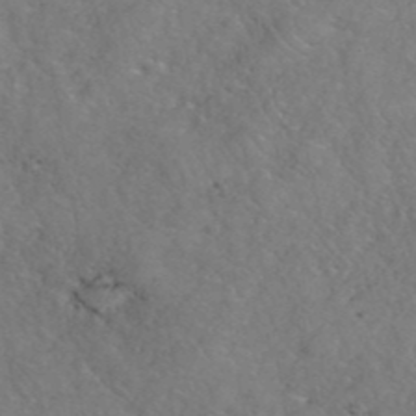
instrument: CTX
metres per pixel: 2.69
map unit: eHh
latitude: 40.4412
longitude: -57.5938
